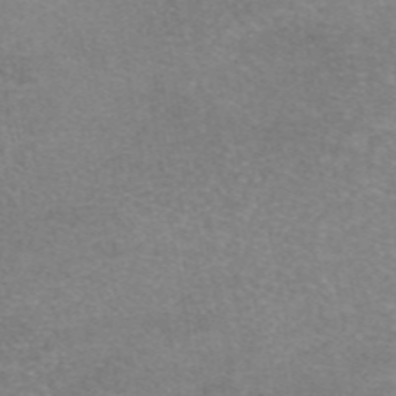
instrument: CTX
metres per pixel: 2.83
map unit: eAb
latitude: 46.8191
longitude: 102.0094
